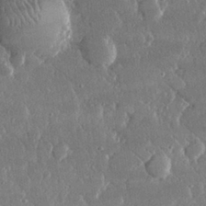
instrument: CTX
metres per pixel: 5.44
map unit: lHvf
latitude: 30.3845
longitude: -92.5356
